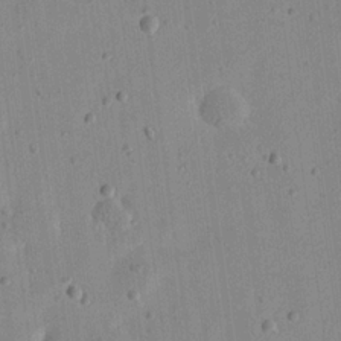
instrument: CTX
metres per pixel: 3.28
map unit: eHh
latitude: 21.1403
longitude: -70.1767
